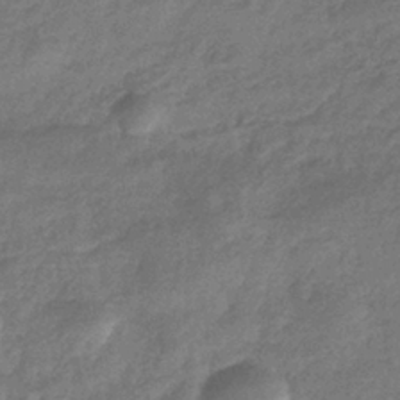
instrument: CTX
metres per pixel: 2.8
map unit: eHb
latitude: -37.6910
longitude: 80.3495
